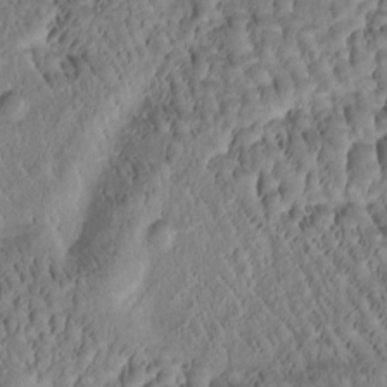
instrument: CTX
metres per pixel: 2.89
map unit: Htu
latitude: -1.7100
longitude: 171.3132
